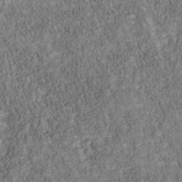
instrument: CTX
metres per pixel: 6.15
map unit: Nhu
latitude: -40.1983
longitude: -85.5938
